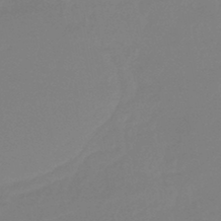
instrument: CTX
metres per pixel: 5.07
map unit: eHb
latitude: -45.7100
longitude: 86.1039
